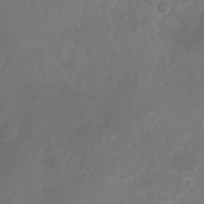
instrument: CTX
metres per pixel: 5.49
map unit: Nhu
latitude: -23.7100
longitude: -70.0255
